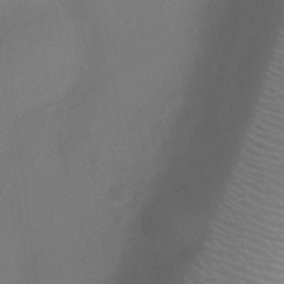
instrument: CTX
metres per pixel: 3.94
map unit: Ht
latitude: 1.2726
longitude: -21.5371
